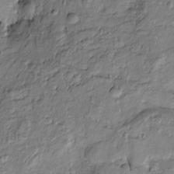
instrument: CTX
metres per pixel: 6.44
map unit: Htu
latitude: -9.2565
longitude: 177.3510
